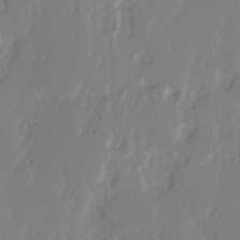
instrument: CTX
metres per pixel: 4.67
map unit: Hve
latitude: 2.9324
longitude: -121.7639
